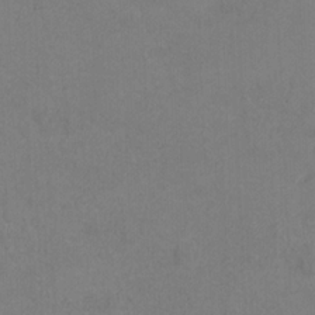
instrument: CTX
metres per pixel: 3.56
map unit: Ht
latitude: 9.6883
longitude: -33.0081
